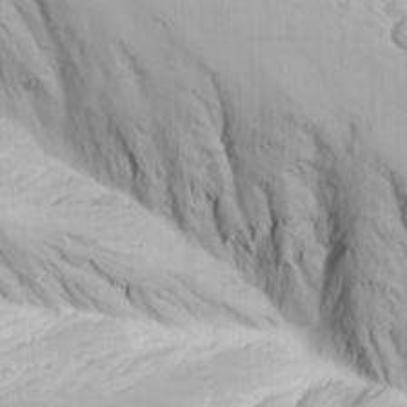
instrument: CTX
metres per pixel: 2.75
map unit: Ave
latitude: 21.5182
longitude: -137.8206
